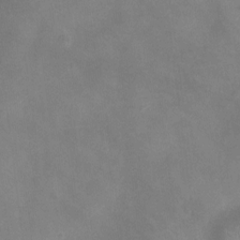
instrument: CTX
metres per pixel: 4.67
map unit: Ht
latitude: -4.5762
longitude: -19.4048
